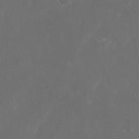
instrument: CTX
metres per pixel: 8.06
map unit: eHh
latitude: 20.4979
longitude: -68.6113
